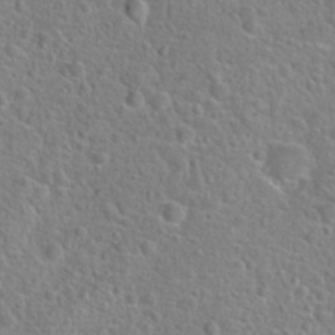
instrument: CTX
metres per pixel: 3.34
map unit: Hto
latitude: 23.0647
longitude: -46.6491
